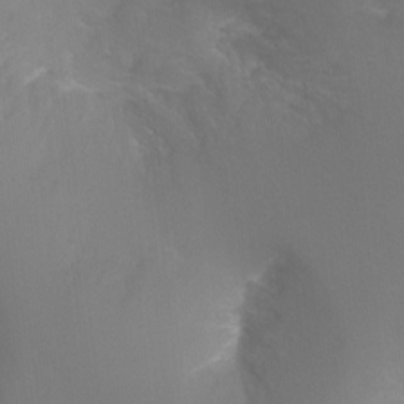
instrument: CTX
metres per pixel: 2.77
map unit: Ht
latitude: -6.6140
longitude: -32.5357
